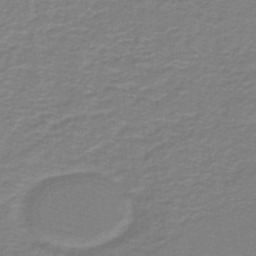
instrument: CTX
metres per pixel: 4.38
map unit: lHb
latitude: -44.1228
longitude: 56.5951
